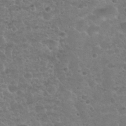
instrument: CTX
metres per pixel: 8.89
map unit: Nhu
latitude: 25.5749
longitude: -51.4426
